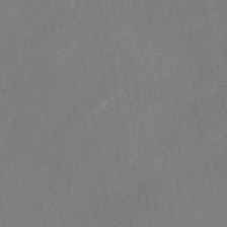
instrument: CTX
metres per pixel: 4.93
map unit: eAb
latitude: 47.8206
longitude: 120.4062
